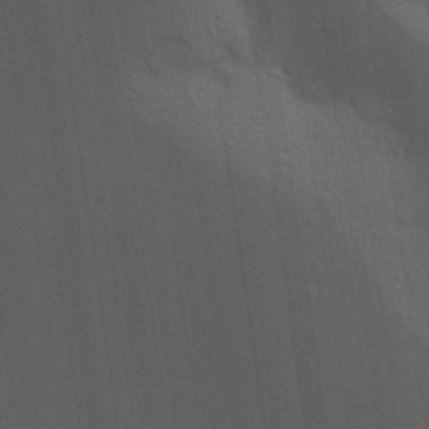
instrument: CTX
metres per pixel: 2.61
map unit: eHh
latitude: 25.4426
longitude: -79.7450
